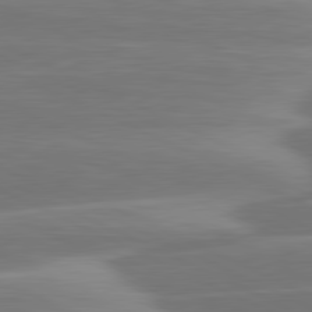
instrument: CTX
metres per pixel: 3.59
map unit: lApd
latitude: 81.4048
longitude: -130.1956
